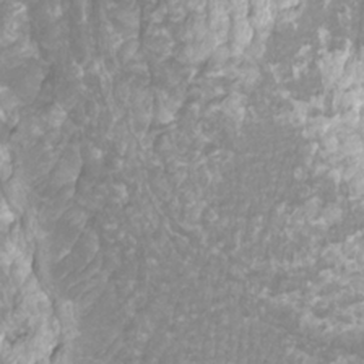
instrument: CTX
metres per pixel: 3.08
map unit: Htu
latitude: -10.1039
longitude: -73.8583
